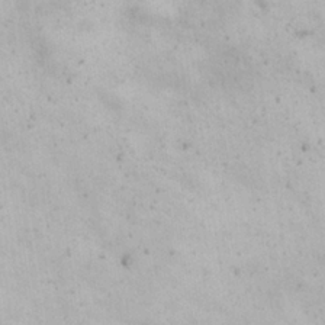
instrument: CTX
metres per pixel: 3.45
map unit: eHh
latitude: 26.4790
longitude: -65.9906
